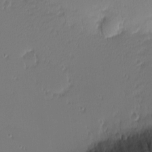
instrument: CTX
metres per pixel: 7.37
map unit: Nhu
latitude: -4.6329
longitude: -81.1403
